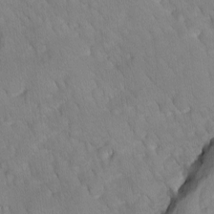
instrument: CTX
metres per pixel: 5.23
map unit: Ave
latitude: -10.7652
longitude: -118.2711
